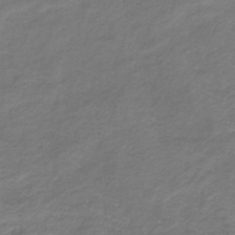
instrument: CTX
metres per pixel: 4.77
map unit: lHb
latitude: -37.5966
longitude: 72.6329
